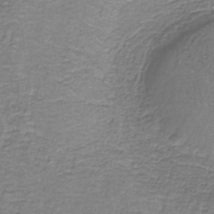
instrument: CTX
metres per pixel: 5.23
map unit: eAb
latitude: -36.6896
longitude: 52.7652
